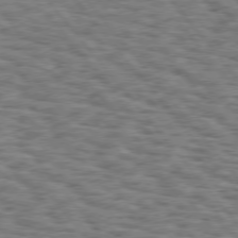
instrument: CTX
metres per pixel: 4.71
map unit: Hpe
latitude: 75.8394
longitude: -134.9513
